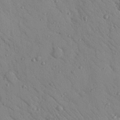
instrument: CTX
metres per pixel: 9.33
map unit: Nhu
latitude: 23.2159
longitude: -75.2915
